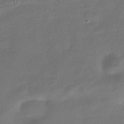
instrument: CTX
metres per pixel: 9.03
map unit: HNhu
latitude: -41.9178
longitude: 94.7274
